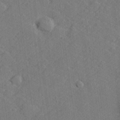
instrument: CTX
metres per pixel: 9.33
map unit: lHvf
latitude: 26.0255
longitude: 142.7274
